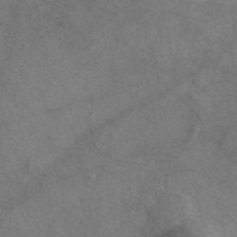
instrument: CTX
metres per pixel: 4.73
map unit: eAb
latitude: 47.8017
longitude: 110.4062
